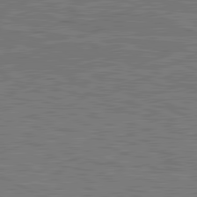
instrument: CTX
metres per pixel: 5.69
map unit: lApd
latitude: 81.3859
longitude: -171.9150
